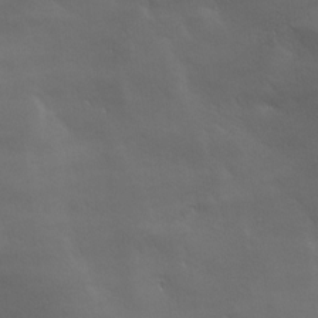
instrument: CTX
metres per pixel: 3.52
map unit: lAa
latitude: -6.9163
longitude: -121.9339
